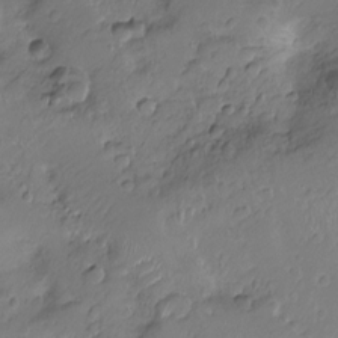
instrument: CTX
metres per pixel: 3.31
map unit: Nhu
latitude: -14.9164
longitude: -26.1389
